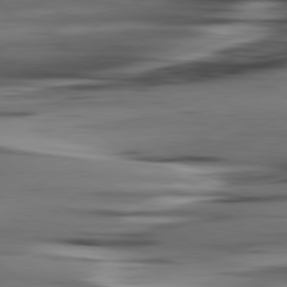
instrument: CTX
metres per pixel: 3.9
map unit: lApd
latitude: 80.6868
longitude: -122.2711
